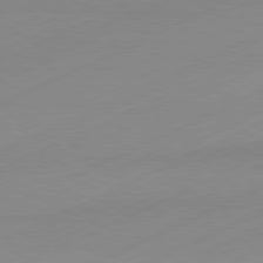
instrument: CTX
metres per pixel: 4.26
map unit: Hpe
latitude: -82.0850
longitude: 12.2740
